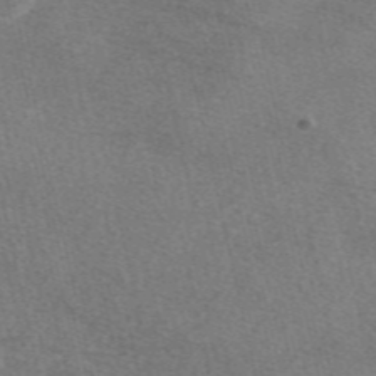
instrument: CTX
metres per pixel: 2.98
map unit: eAb
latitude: 48.3845
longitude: 112.2740
